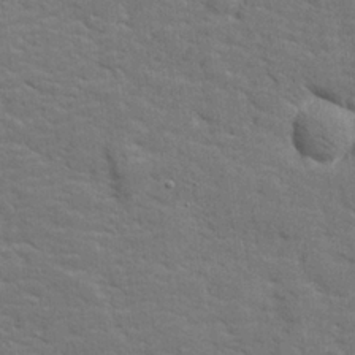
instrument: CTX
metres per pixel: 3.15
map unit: lHvf
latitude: 25.6882
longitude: 142.2361
